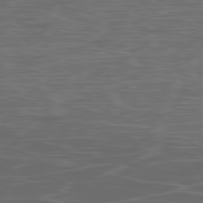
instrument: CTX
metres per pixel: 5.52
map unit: Ap
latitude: -80.1606
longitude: -71.5938
